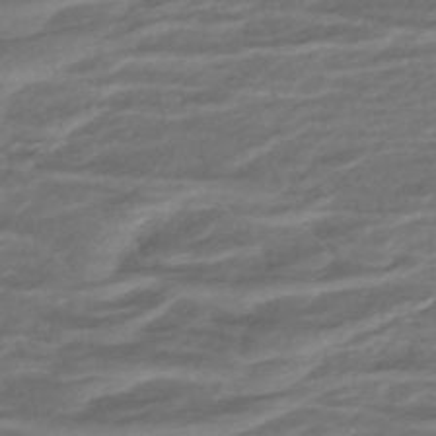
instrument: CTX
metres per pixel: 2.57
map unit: ANa
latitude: -45.0675
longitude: 104.9352
